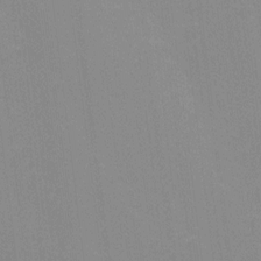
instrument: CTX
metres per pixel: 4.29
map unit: Ht
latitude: -0.6708
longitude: -20.2334
